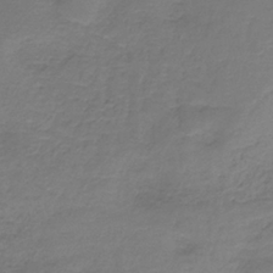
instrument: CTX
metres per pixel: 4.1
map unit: HNb
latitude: -35.4643
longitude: 53.5966
